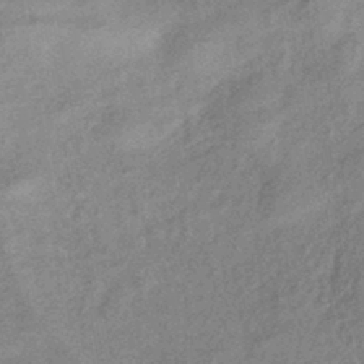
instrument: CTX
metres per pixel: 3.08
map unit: eHb
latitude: -41.9178
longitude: 83.8989
